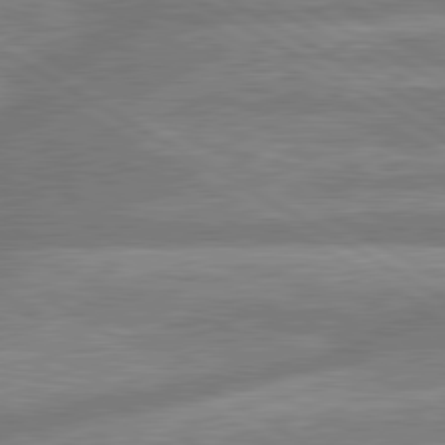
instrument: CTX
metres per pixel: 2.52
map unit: lApd
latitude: 80.4601
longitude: -165.5371
